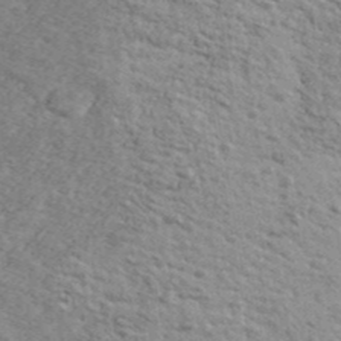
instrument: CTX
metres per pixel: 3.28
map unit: Ave
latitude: 41.2536
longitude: -110.2334
